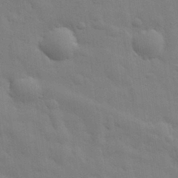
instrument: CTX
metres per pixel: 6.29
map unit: eHh
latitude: 29.6316
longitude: -75.2726
